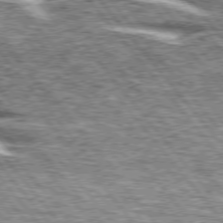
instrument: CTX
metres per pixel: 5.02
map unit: lApd
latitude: 76.1200
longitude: -81.7072
